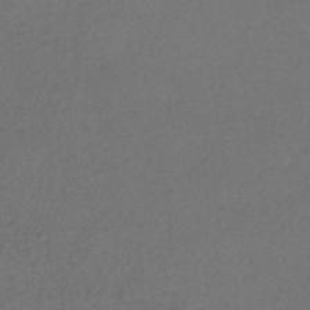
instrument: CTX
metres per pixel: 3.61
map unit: HNhu
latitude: -43.5966
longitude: 95.0864
